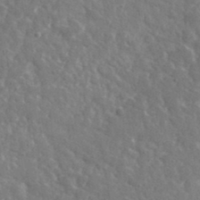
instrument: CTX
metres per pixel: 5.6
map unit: lHvf
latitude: 36.3845
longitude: -89.5560
